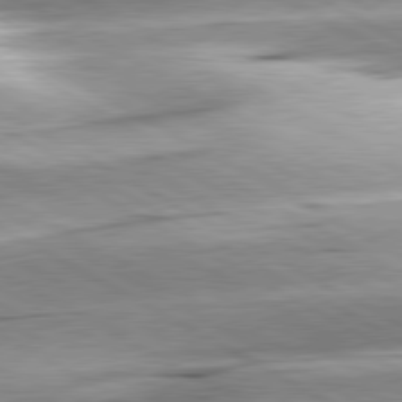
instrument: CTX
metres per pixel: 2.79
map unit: lApd
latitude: 80.3845
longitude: -157.4237
